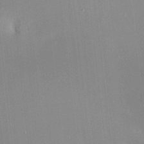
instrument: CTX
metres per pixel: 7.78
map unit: HNhu
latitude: 8.0444
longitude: 9.1620
